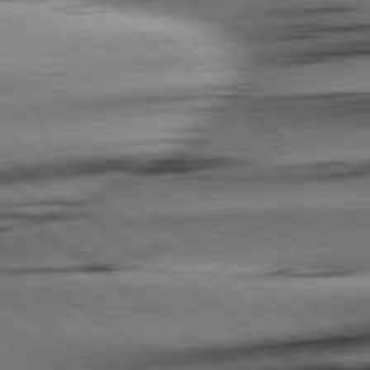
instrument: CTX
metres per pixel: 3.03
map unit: Hpe
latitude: 78.8758
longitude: -154.7435
